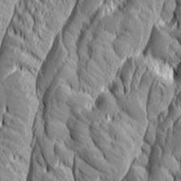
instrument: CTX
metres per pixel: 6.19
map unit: Aa
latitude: 7.1970
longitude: -129.2348
